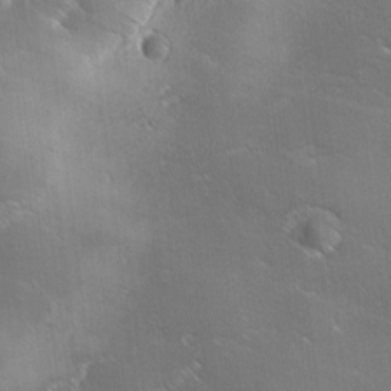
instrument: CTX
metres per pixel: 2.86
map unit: Ave
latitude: 1.5182
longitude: -113.8016
